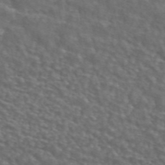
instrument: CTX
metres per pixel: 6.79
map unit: ANa
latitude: 44.7435
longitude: 28.5385
